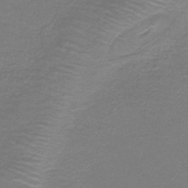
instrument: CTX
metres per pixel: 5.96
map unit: HNb
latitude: -44.1039
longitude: 52.7085
